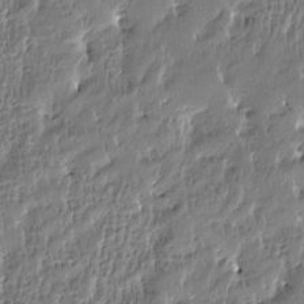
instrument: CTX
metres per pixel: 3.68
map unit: Htu
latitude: -4.1605
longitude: 176.4062
